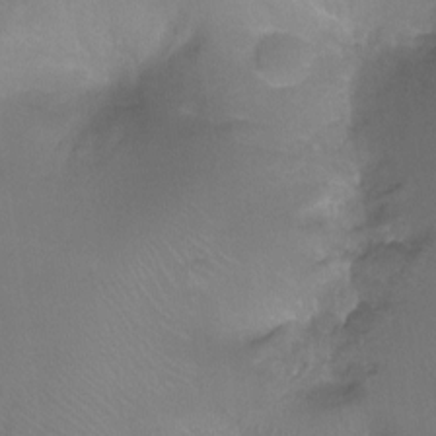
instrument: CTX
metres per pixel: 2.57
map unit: Ht
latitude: -11.2943
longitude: -44.2711
